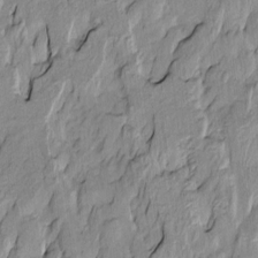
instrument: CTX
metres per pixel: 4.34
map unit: Htu
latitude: -9.8044
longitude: 176.5763
